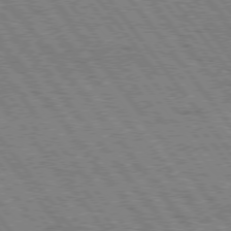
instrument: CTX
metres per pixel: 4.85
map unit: Hpe
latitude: 75.5938
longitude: -152.6113
